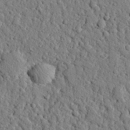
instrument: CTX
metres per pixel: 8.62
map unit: eHh
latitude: 26.7246
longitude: -78.7435
